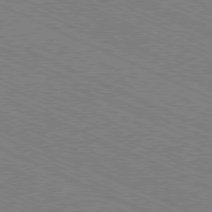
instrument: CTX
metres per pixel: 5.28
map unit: Ap
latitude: -80.8975
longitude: -75.7261
